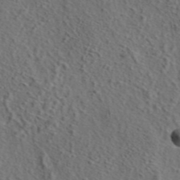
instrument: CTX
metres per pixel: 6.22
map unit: eAb
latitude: 43.8583
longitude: 115.0486
